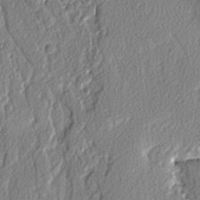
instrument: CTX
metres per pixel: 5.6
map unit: lAvf
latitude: -3.1809
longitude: -109.1025
